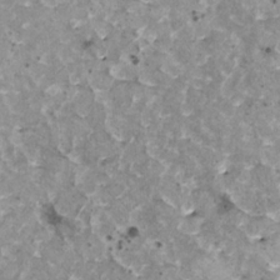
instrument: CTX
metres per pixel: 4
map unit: HNhu
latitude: 2.3467
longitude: 5.2565
